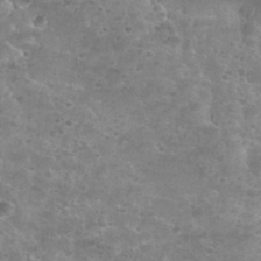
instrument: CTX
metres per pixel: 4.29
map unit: Nhu
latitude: 29.4993
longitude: -49.9528
